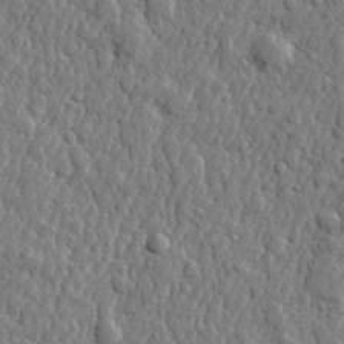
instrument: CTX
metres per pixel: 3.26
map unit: lHvf
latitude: 22.6490
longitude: 143.4265
